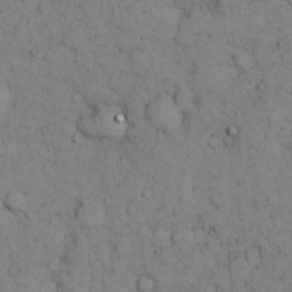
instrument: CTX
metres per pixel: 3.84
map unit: eHh
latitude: 15.7450
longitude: -63.8395
